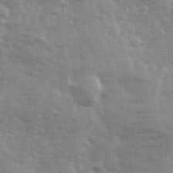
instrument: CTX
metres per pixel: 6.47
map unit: Ave
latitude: 13.4616
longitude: -103.2726
